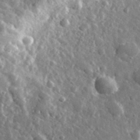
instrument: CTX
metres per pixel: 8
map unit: lHvf
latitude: 34.6112
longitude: -87.1403
